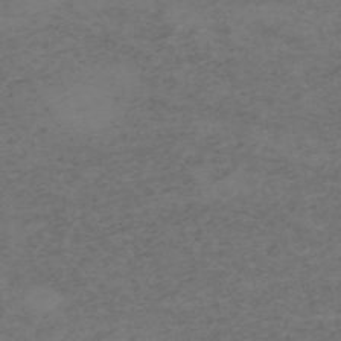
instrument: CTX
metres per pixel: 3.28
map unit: HNb
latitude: -55.3321
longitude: -46.5546
